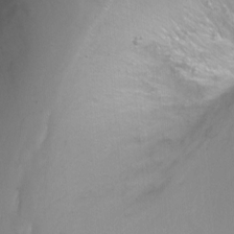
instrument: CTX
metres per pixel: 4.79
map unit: Nhu
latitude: -6.4251
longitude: -48.1011
